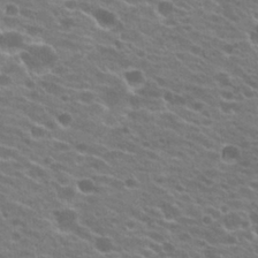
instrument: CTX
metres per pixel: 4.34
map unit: Hto
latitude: 21.2915
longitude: -37.9528
